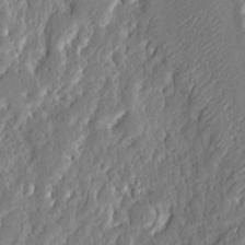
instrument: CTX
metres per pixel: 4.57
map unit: eHh
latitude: 3.4615
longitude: -77.7827
